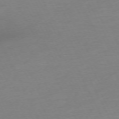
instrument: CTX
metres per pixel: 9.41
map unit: Ap
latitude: -73.8989
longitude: -70.1578
